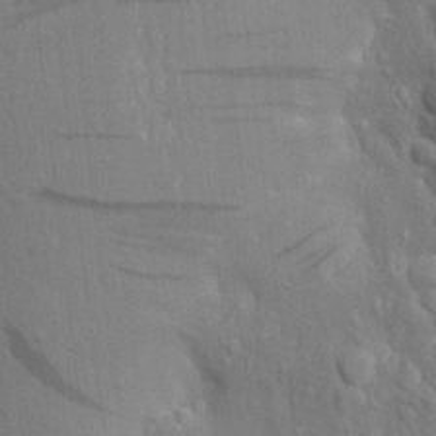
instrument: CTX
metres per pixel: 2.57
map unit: Aa
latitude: 19.2726
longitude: -149.5182
